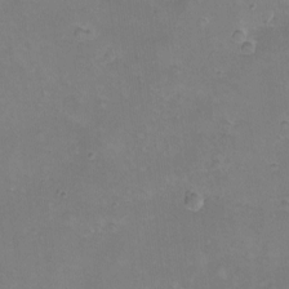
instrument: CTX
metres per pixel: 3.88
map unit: eHh
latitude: -10.6330
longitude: -65.0458
